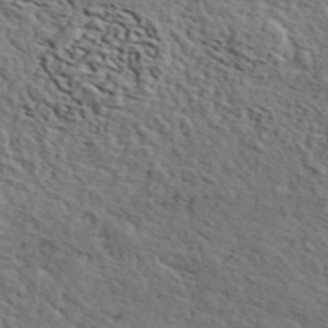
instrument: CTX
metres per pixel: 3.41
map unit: ANa
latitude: 43.9150
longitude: 46.6518
